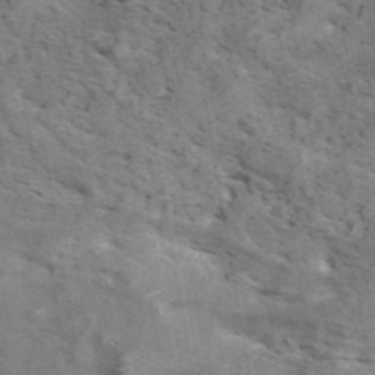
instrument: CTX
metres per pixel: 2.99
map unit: ANa
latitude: 42.2145
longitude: 16.1606
